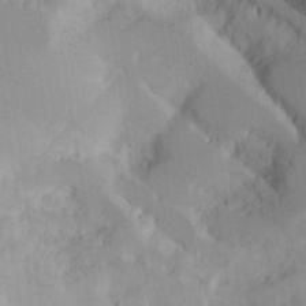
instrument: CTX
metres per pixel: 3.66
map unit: Aa
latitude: 23.8772
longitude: -131.7072
